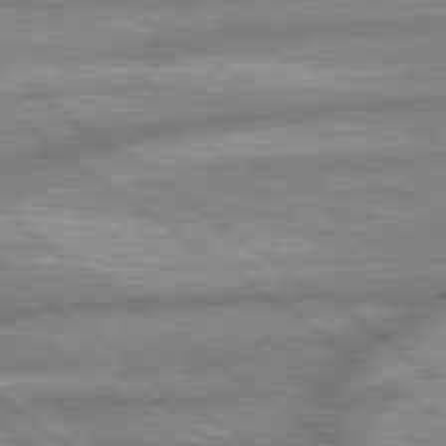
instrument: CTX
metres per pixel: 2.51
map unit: lApd
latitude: 79.5182
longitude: -170.6112
